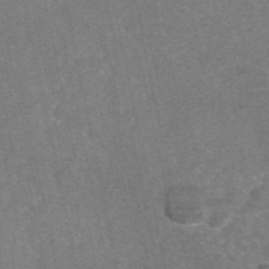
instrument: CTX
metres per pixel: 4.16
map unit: eAb
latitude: 47.2159
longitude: 105.0675
